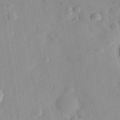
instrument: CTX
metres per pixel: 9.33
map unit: eHh
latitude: 30.0822
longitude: -74.6868
